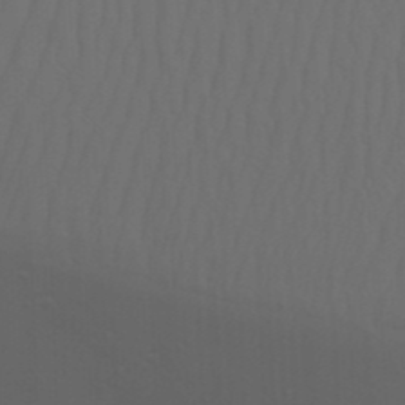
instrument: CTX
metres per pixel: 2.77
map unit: Nhu
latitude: 22.0822
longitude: -73.1970
